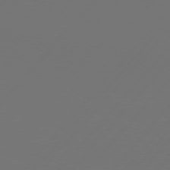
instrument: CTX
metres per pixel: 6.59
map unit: Hpe
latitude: 76.3656
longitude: -138.3467
